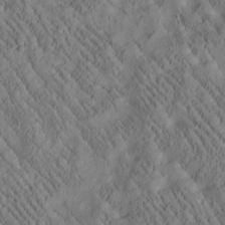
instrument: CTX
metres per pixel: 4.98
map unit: Htu
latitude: -2.8030
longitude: 174.4440
